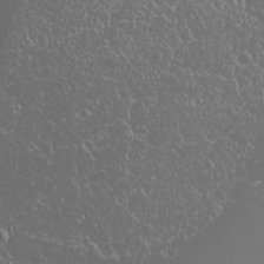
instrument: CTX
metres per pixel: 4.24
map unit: Nhu
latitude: -0.5007
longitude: -78.9514
